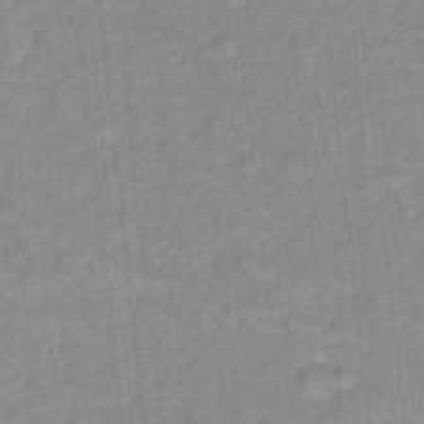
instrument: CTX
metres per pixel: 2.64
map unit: Hto
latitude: 16.2523
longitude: -35.1403
